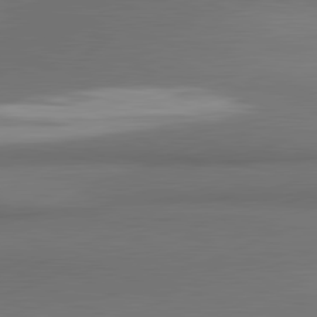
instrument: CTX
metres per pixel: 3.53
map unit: lApd
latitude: 81.5938
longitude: 173.6722
